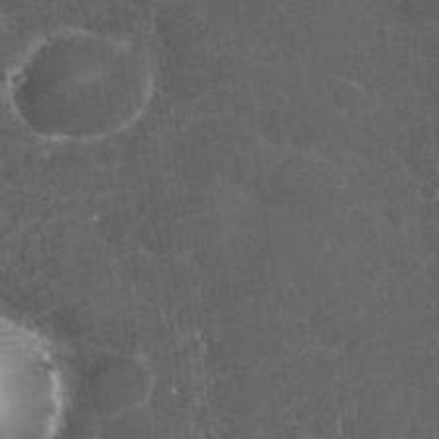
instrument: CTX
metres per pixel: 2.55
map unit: eHh
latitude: 36.5735
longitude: -61.9339
